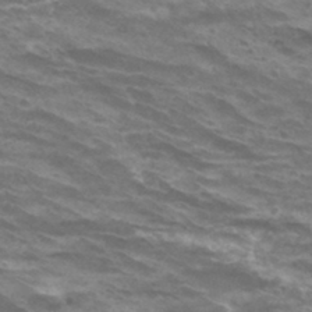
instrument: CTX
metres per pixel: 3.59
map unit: Hto
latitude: 33.0647
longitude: -42.4979
